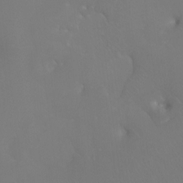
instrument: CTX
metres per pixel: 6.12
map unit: Htu
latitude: -7.6155
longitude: -33.3104
